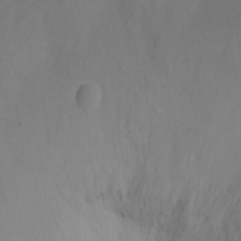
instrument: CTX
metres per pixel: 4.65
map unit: Nhu
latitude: -17.1998
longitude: -48.3089
